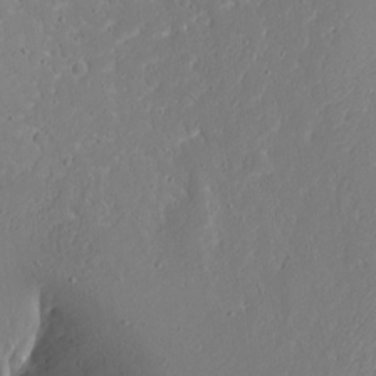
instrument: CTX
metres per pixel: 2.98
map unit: Ave
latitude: 15.9528
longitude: -140.4601
